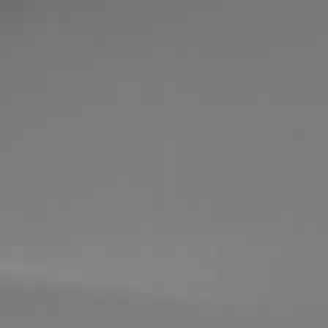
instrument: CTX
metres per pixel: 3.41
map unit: Ht
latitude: -15.1431
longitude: -51.3859
